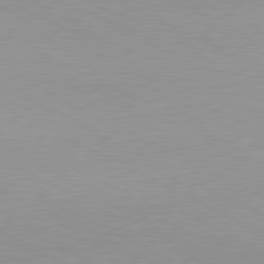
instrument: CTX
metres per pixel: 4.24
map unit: lApd
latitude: 80.1389
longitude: -127.4238
